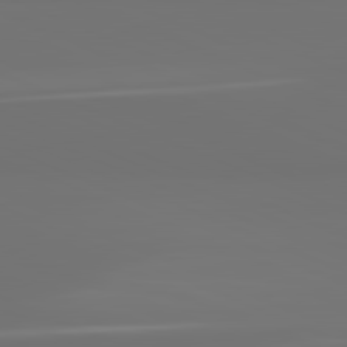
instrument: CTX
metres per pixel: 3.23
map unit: lApd
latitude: 81.9339
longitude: 155.5399
